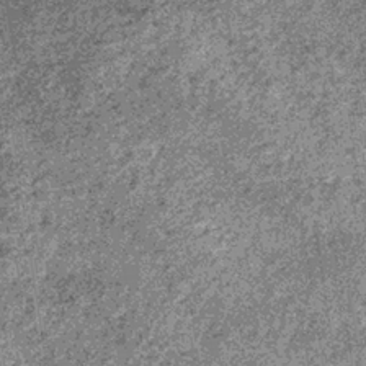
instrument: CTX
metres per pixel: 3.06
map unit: lHb
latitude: -36.1983
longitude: 67.5211
